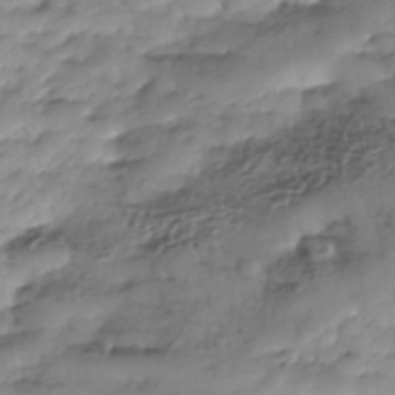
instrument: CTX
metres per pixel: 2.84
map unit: Nhe
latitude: -37.8233
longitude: -148.4790
